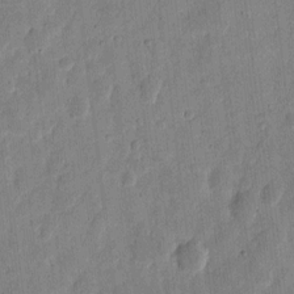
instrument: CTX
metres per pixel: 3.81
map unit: eHh
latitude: 6.8758
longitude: -71.3859
